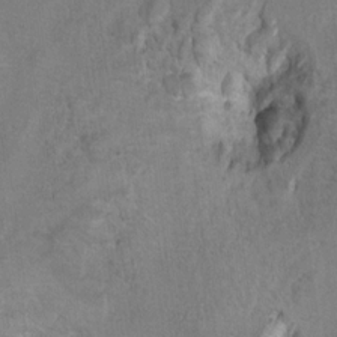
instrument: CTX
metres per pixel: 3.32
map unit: Ht
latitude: 9.1592
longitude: -32.1011
